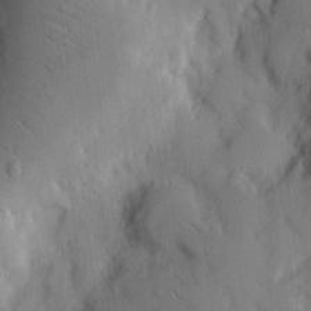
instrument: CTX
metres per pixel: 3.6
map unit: eHh
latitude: 8.5924
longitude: -64.7435
